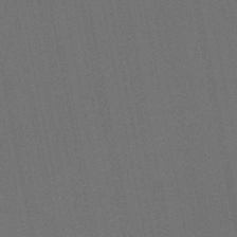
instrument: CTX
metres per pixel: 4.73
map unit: lHb
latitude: -48.1984
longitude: 71.0675
